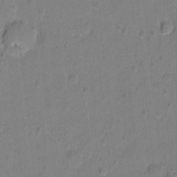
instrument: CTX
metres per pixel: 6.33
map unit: Hto
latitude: -6.4440
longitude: -35.5938
